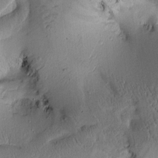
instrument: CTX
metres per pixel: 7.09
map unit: Htu
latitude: -1.5588
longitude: 170.2929
